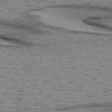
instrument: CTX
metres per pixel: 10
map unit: lApd
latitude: 74.4412
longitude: -50.9891
